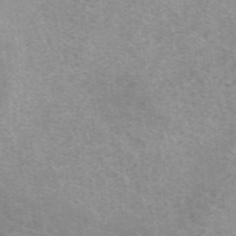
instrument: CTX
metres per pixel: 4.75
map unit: ANa
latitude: 42.9703
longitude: 25.6722
